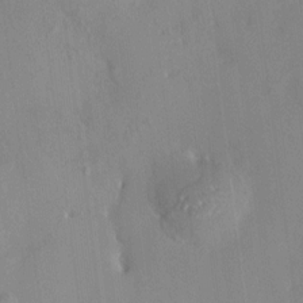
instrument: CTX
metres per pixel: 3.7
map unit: HNhu
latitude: 7.6505
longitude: 3.2375
